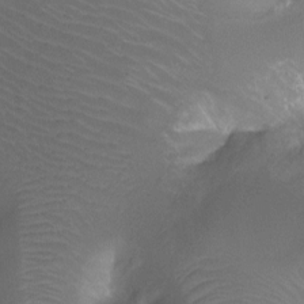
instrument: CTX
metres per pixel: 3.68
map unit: Ht
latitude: -11.6155
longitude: -44.3278
